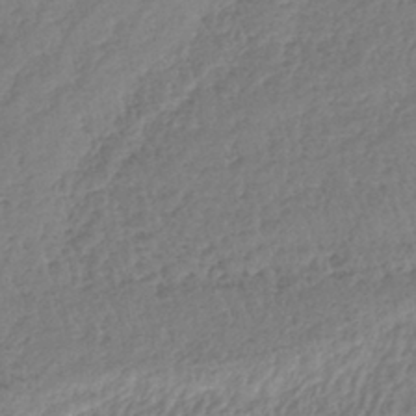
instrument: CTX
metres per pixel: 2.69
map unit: lHb
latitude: -40.3117
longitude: 70.7274
